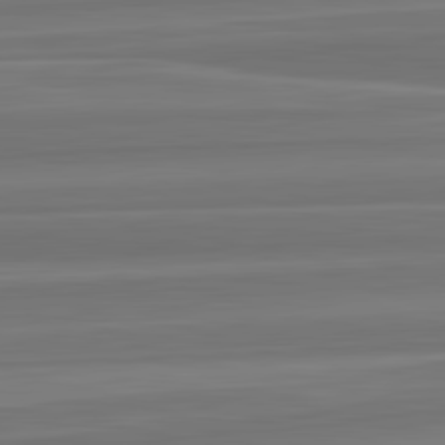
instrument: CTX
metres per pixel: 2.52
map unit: lApd
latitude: 82.8380
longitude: 168.4062
